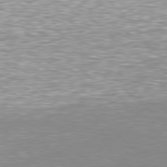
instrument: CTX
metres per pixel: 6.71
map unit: Hpe
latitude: 78.5357
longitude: -122.7813
